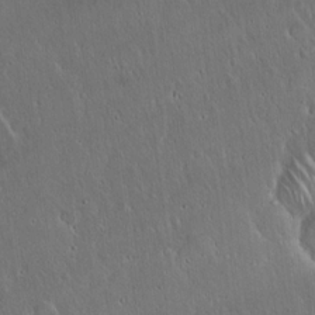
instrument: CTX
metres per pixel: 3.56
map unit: Hto
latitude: 17.3671
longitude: -57.2725
